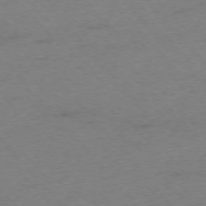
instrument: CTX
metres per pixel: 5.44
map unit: Ap
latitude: -75.8801
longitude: -71.8205
